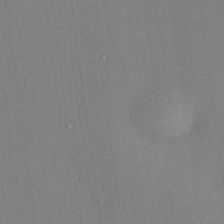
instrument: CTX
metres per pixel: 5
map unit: Hve
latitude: 24.7624
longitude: -91.9528
